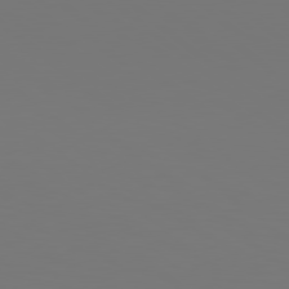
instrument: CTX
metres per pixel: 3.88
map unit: Hpe
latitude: 78.5735
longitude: -174.7813
